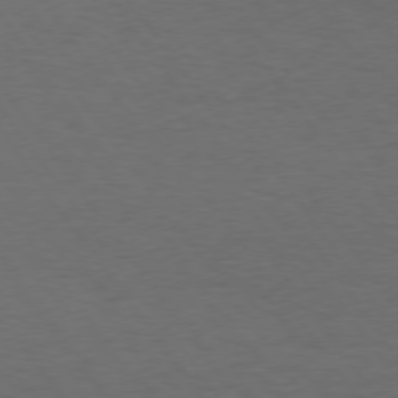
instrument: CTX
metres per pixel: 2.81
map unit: Hpe
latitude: 75.0081
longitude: -130.4979
